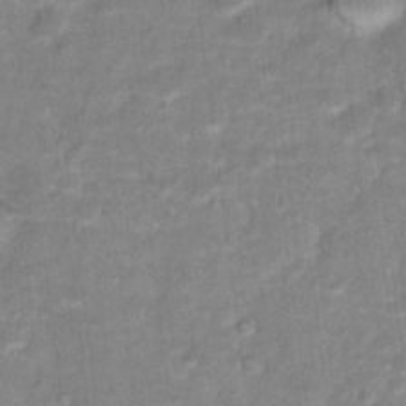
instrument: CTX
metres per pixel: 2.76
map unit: Hto
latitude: 16.6113
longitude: -38.8191
